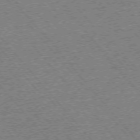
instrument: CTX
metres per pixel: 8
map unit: Ap
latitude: -75.5211
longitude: -86.5168
